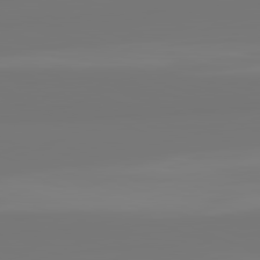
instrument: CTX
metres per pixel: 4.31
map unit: lApd
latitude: 82.0633
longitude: -176.5923
